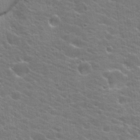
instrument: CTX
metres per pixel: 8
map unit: Hto
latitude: 19.8772
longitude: -37.6883
